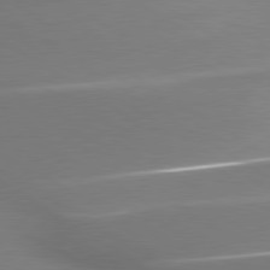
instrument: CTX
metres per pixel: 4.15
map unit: lApd
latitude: 79.8206
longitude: 177.7289
